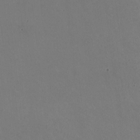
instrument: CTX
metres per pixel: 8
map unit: HNhu
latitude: -0.0283
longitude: -1.9339
